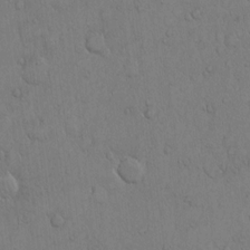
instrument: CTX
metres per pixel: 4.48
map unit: Hto
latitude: 11.6694
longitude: -57.7071
